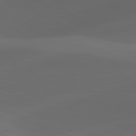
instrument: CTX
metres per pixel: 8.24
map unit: lApd
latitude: 81.1214
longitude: -82.5545
